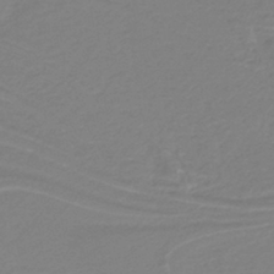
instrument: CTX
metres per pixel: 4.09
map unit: lHb
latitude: -42.0472
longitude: 52.1605
